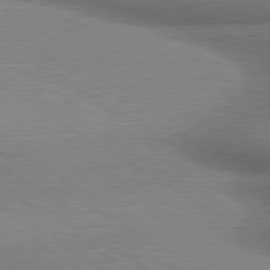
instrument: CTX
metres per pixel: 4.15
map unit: lApd
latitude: 80.3845
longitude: 164.7841
